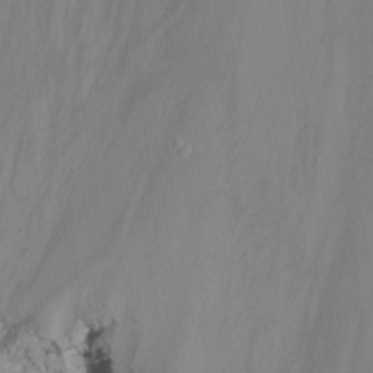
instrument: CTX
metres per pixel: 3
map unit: Nhu
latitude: -15.7478
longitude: -53.1970
